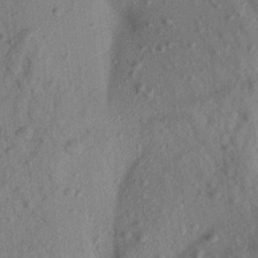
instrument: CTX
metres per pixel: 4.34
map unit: Aa
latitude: 21.4238
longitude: -147.4427
